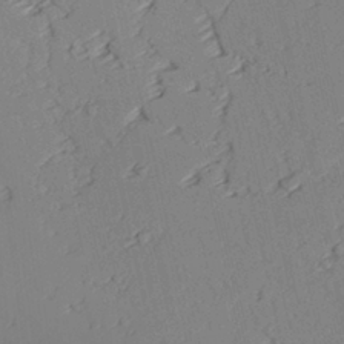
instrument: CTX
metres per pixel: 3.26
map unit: lAvf
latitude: 27.0270
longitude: -110.4223
